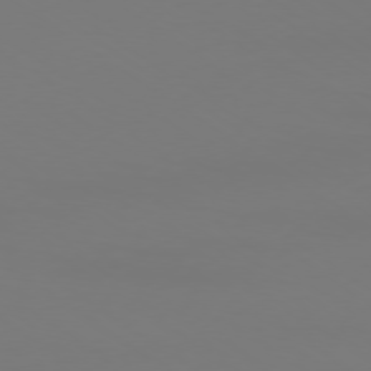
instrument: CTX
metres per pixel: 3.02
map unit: Ap
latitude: -79.2942
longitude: -92.6301
